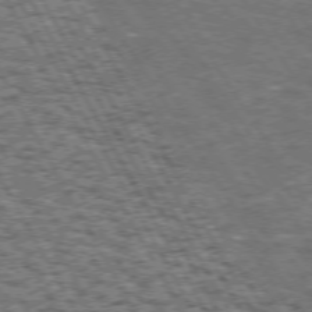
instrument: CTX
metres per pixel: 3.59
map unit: Hpe
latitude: 72.5357
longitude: -125.0080
